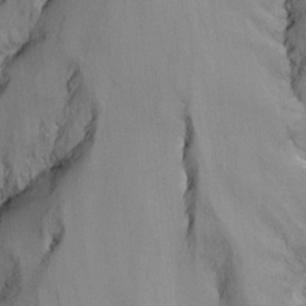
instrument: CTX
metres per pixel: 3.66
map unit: Nhu
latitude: -14.0283
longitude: -59.2159
